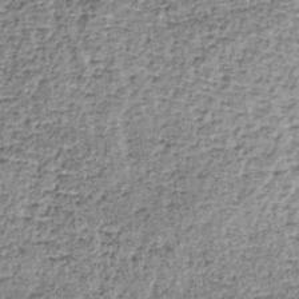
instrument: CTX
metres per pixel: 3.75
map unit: lHb
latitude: -37.8422
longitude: 65.2187
